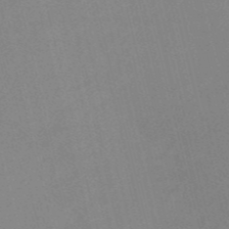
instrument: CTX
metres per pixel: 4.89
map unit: HNb
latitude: -52.4440
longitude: -47.0081
